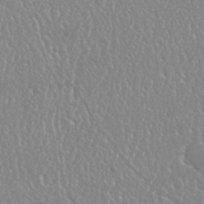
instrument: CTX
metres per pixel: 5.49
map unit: Nhu
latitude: 25.2537
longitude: -59.5371
